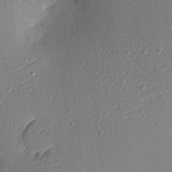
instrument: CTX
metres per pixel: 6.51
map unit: Nhu
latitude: 0.5734
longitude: -77.4426
